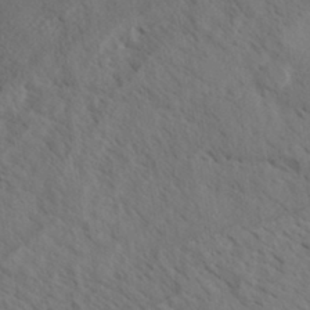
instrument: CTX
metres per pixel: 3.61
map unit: Aa
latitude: 32.2334
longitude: -140.6679
